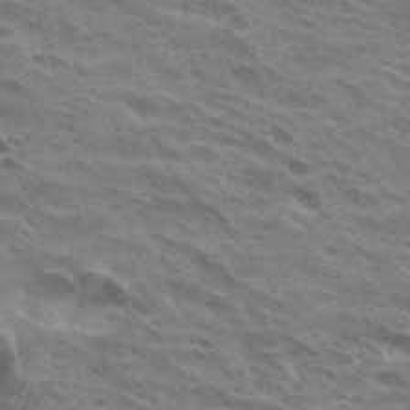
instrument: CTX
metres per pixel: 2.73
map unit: Hto
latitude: 31.9528
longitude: -40.8946
